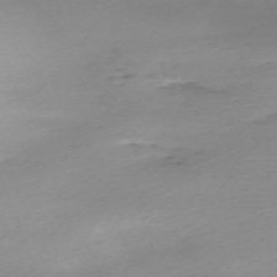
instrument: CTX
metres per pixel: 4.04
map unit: Nhu
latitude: -67.1620
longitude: 39.4644
